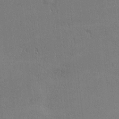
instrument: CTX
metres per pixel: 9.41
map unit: Nhu
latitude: 1.0647
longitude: -78.6491
